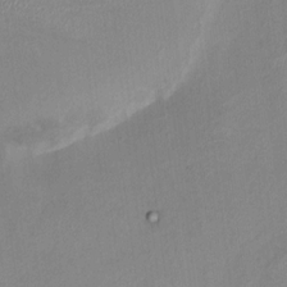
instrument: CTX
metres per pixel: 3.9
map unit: HNhu
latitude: 6.4412
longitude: 5.7855
